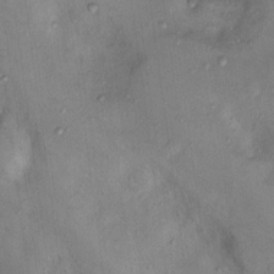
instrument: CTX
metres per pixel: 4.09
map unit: Nhu
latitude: 12.4979
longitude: -27.3293
